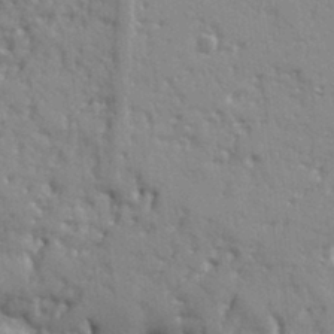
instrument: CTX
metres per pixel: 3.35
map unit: Ht
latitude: 9.8017
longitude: -77.1970
